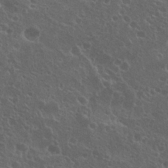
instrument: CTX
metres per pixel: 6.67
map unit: Nhu
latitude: 26.8380
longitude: -51.1214
